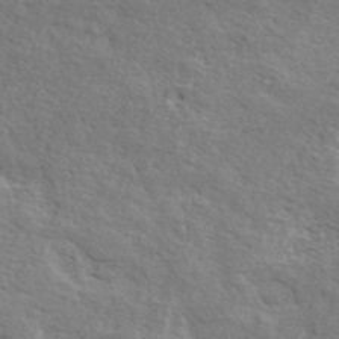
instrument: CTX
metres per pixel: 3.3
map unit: lHvf
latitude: 40.7813
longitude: -90.5735
